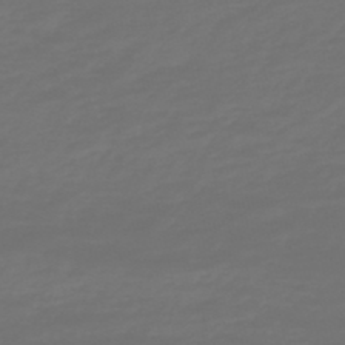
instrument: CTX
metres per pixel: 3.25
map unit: lHb
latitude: -47.8422
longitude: 82.6896
